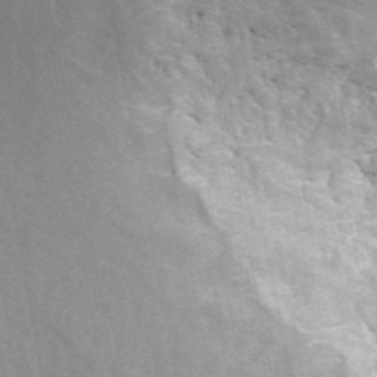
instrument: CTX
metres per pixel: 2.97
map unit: ANa
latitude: 45.7072
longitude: 30.6329
